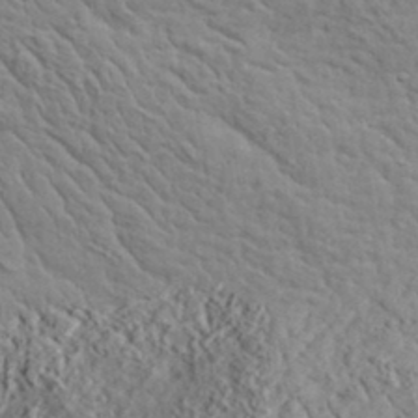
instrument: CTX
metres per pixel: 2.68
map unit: lHvf
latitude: 35.6505
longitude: -85.8017
